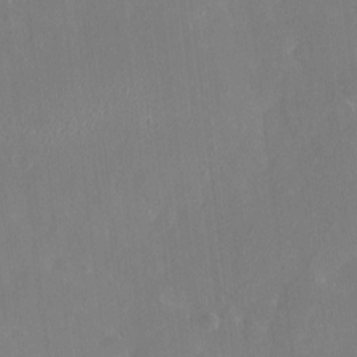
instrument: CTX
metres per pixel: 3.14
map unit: HNhu
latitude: 6.4979
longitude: 2.8974
